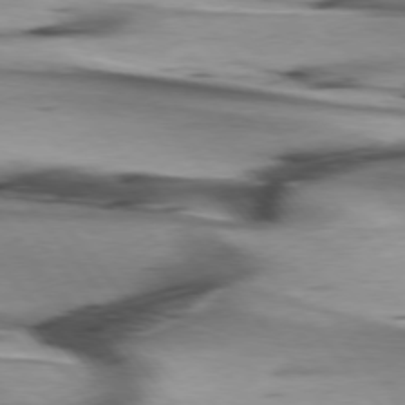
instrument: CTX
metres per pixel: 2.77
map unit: lApd
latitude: 75.9528
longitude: -65.1781
